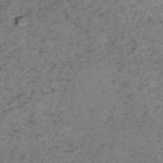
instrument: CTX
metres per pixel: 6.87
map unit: HNb
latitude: -55.1620
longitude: -47.9906
